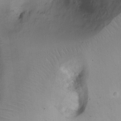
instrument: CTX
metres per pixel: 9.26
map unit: Ht
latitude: -4.2928
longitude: -28.3656
